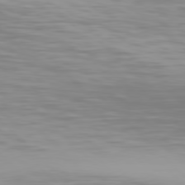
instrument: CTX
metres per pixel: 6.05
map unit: Hpe
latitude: 77.0458
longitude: -171.0647
